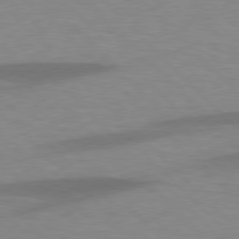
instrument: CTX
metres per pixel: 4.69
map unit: lApd
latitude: 77.6694
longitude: -59.5749
